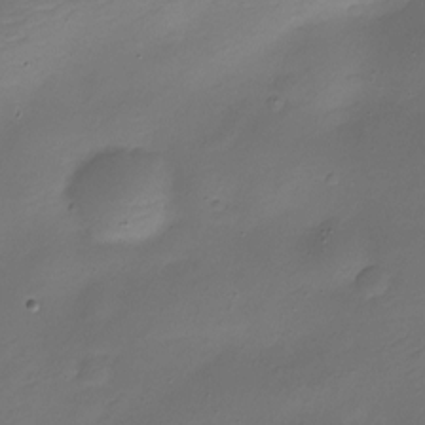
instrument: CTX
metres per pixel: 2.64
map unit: Nhe
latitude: -19.2754
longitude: 145.2376
